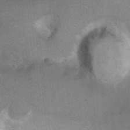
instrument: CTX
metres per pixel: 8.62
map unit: Hto
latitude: 7.2726
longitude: -30.5357
